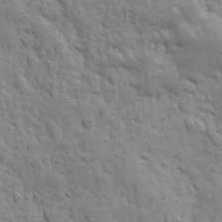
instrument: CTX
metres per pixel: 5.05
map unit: Ave
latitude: 10.2145
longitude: -103.7449
